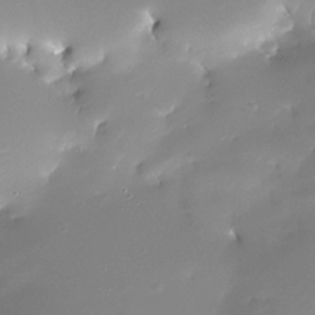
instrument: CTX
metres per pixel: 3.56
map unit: Nhe
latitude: -32.8408
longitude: -117.7072
